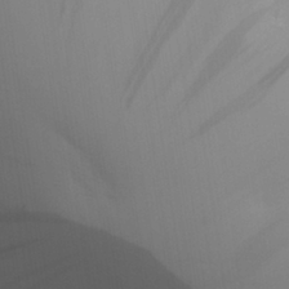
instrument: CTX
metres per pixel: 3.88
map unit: Aa
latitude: 27.8772
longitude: -139.0269
